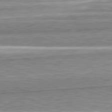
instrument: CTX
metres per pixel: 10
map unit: lApd
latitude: 82.4223
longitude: 167.5777
